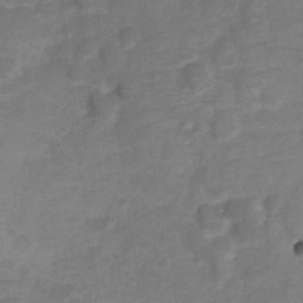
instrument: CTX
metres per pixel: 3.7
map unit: Nve
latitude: -22.7086
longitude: 104.8597
